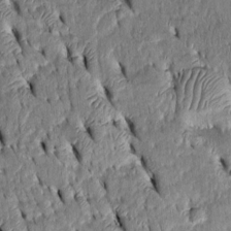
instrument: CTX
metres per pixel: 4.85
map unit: Htu
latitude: -3.1809
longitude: 151.5210
